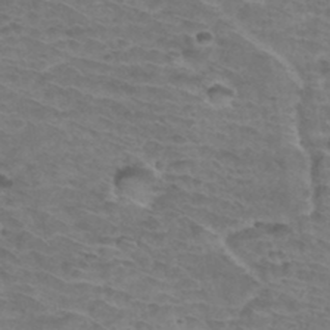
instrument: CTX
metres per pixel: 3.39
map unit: Hto
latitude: 34.6490
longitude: -44.2900
